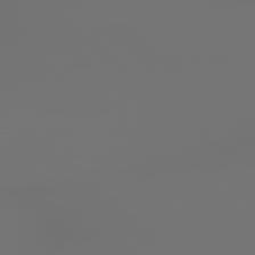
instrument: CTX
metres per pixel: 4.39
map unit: lApd
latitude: 78.9892
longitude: 177.9745
